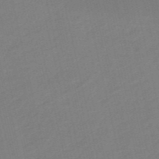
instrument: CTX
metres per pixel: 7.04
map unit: HNb
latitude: -53.5399
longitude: -48.4034
